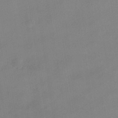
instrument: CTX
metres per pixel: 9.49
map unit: HNhu
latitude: -40.5763
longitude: 101.7288
